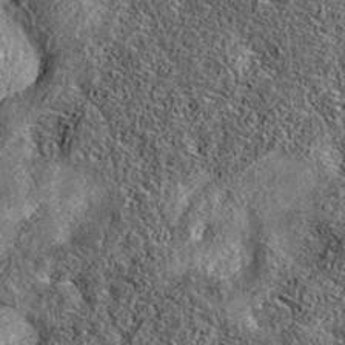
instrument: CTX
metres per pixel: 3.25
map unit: eAb
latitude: 36.8380
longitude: 108.8030
